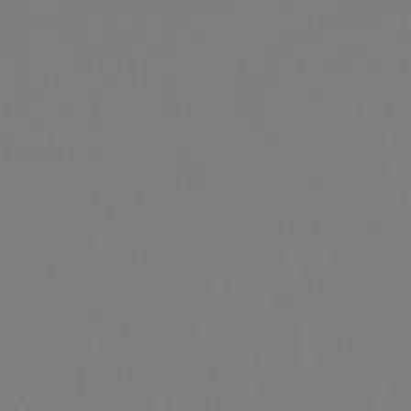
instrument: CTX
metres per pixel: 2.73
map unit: eHb
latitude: -49.8989
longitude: 85.0675
